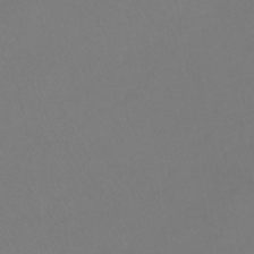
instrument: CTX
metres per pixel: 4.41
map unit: lHb
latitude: -41.5399
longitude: 65.3699
